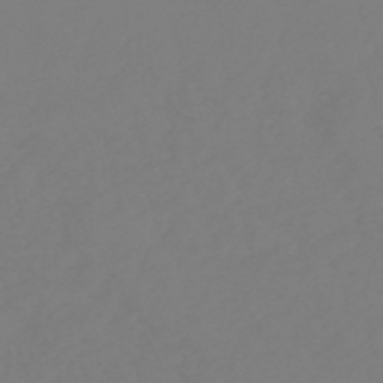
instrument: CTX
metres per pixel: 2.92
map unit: eHb
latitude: -49.5588
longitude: 84.5573
